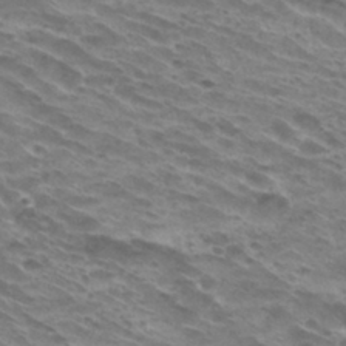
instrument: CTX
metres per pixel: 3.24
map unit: Hto
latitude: 32.2334
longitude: -40.6112
